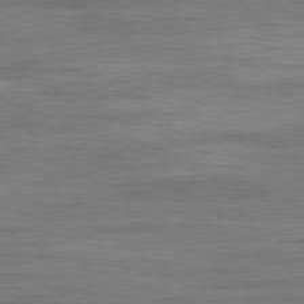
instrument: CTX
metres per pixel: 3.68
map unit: Ap
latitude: -82.0661
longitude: -74.3467
